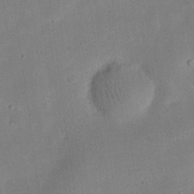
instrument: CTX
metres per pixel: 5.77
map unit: eHh
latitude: 24.7435
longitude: -68.6302
